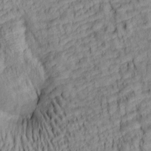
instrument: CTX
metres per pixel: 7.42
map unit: lAa
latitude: 6.0255
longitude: -115.3481
